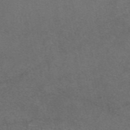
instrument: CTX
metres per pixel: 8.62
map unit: eAb
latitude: 48.4790
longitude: 107.7478
